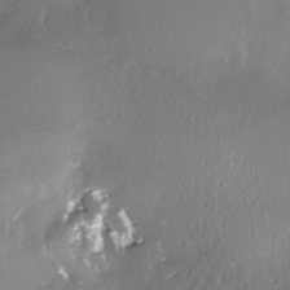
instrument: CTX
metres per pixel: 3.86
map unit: Nhe
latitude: -27.5588
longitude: -110.1011
